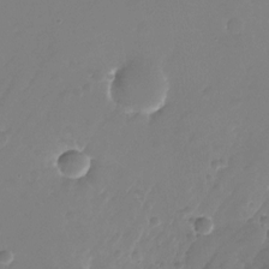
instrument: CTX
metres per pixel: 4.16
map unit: Nhu
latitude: -26.7274
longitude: -71.8583
